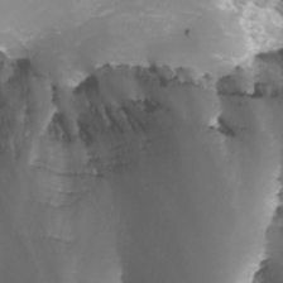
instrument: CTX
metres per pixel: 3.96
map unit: Nhu
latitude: -7.5777
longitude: -77.1214
